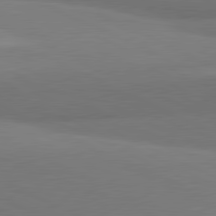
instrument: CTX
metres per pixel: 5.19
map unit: lApd
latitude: 81.2537
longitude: 163.9745
